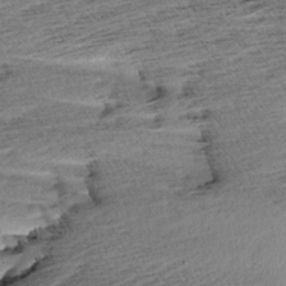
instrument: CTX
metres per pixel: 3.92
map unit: Aa
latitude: 6.7057
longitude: -137.1403
